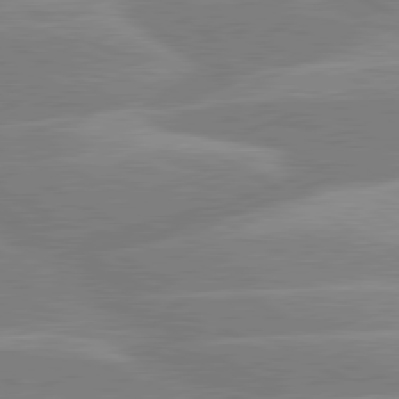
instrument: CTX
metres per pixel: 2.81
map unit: lApd
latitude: 80.2522
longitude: -123.8394
